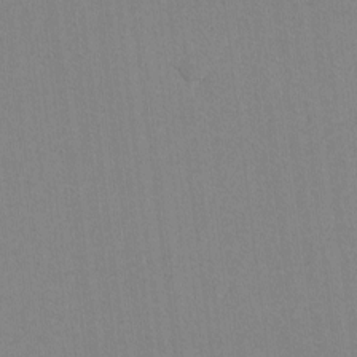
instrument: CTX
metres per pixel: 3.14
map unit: lAvf
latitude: -6.5384
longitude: -114.3845
